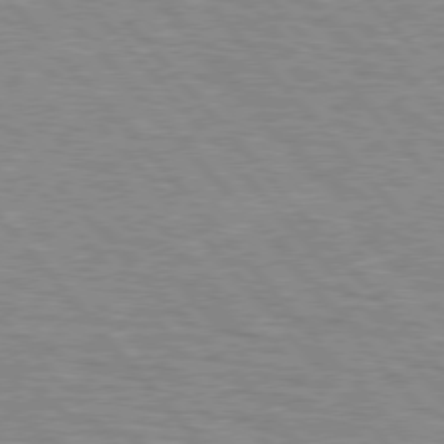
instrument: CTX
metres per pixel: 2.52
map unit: lApd
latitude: 76.2333
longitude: -76.7057
